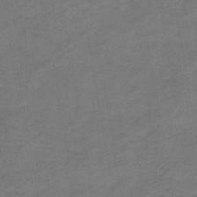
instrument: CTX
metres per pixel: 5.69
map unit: HNb
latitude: -45.4077
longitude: 51.9556
